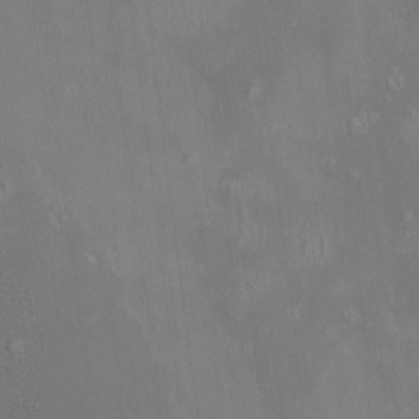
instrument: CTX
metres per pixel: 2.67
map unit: HNhu
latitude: 5.5371
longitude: 7.4454
